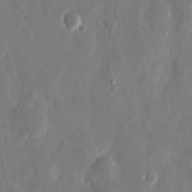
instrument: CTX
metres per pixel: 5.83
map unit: eHh
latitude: 13.2537
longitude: -72.3846
